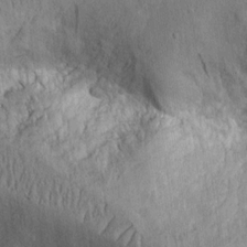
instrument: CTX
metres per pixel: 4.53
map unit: Ht
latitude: 7.9906
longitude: -75.6505
